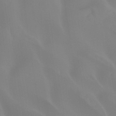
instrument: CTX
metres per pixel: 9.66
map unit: Ht
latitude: -15.1243
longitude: -55.8961
